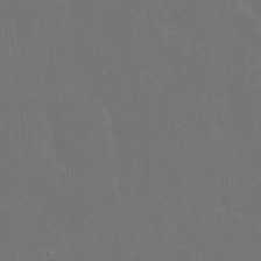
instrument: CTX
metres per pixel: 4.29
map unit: eHh
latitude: 16.6679
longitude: -72.2901
